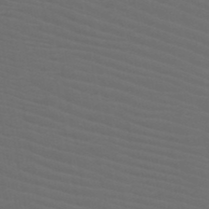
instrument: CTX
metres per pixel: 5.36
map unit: HNb
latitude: -50.4251
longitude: -45.9717
